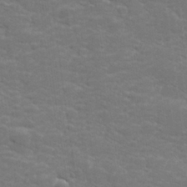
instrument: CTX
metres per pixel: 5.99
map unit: lHvf
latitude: 25.6693
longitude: 141.8989
